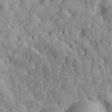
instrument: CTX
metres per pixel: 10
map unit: eHh
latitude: 35.0836
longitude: -68.2334
